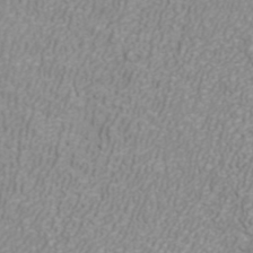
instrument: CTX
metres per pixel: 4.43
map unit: ANa
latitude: 40.5167
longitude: 24.6140
